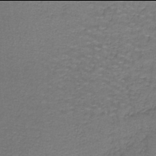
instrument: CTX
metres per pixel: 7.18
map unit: lHb
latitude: -42.0094
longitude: 58.0660
